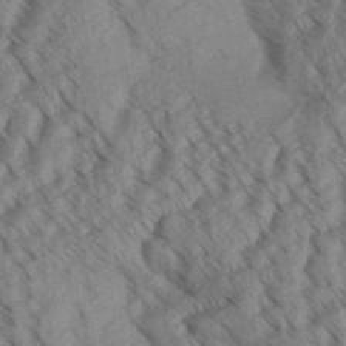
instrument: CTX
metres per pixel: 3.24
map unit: Aa
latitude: 30.8758
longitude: -138.7813
